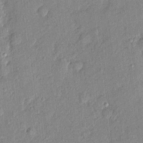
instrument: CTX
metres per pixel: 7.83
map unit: eHh
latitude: 4.2333
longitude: -74.4601
